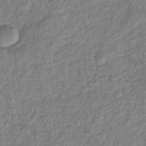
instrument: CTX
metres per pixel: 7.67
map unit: eHb
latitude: -37.4454
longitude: 79.9178
